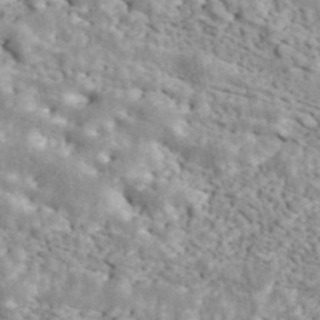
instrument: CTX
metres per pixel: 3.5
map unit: ANa
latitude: 44.3656
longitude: 46.3306
